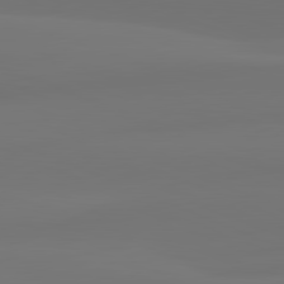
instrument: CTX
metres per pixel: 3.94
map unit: lApd
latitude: 82.0633
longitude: -173.1214
